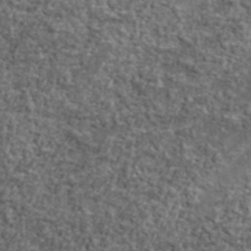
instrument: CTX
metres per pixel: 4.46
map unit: lHvf
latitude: 38.1389
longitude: -90.5735
